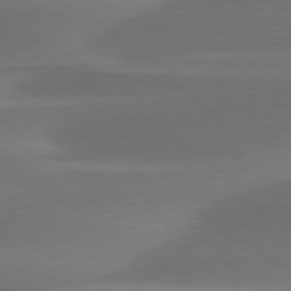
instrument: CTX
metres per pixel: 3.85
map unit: lApd
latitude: 79.9339
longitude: -86.7057
